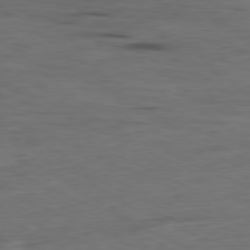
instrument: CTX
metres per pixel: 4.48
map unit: Ap
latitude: -80.0661
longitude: -92.3278
